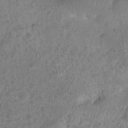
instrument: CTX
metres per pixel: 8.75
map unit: Nhu
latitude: 8.6113
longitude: -22.2333
